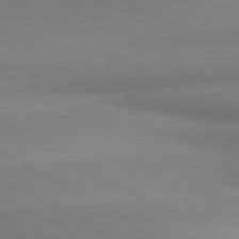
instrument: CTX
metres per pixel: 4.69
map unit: lApd
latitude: 80.5735
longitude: 166.0661
